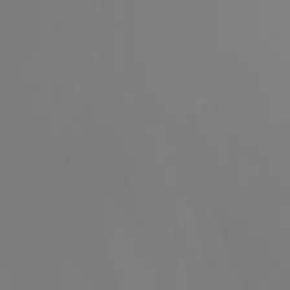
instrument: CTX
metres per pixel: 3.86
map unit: Nhu
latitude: -7.7666
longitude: -91.2915
